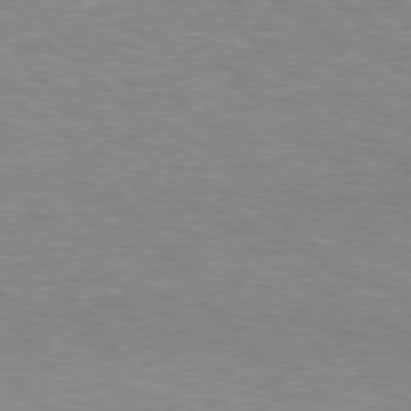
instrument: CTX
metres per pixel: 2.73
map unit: lApd
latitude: 76.4412
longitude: -86.2522
